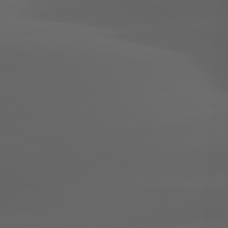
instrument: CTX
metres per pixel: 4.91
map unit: lApd
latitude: 80.0255
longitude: -93.9906
